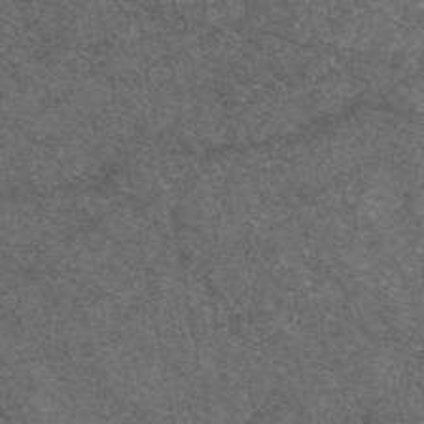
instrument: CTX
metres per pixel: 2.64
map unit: eAb
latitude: 47.3104
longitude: 111.8800
